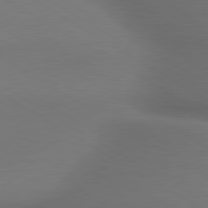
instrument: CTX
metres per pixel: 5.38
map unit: lApd
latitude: 79.8961
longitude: -175.7261
